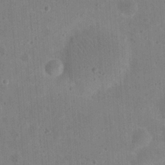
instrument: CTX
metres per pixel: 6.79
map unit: eHh
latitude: 21.0837
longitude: -63.2915
